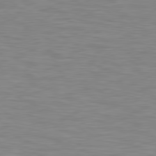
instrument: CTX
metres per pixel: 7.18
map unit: Hpe
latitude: 79.5749
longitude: -126.7813
